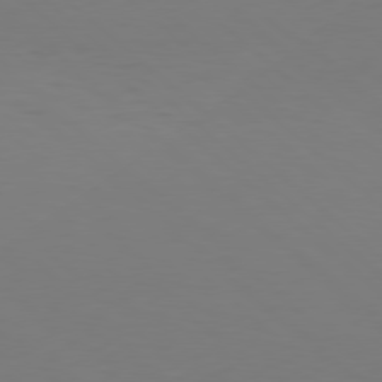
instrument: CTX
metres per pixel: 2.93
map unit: Hpe
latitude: 77.8205
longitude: -125.4237
